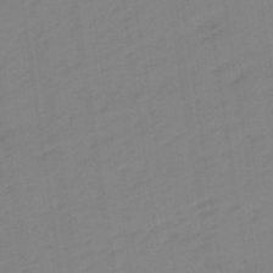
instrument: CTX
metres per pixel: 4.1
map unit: eHb
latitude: -48.1228
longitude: 87.5399
